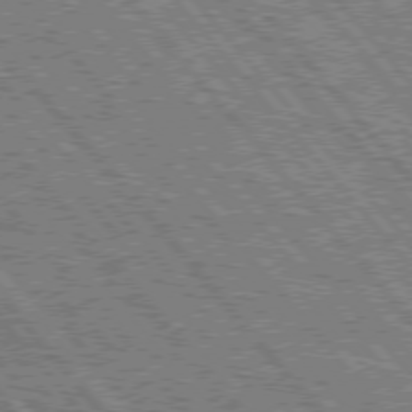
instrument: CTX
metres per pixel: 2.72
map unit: Hpe
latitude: 75.4804
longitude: -126.2334
